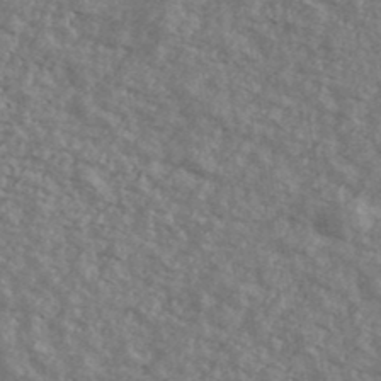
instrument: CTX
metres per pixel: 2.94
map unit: Ave
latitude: 40.6490
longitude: -109.4615
